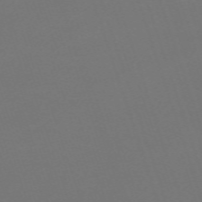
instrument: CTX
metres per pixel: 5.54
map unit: eHh
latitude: -63.8233
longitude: 49.5022
